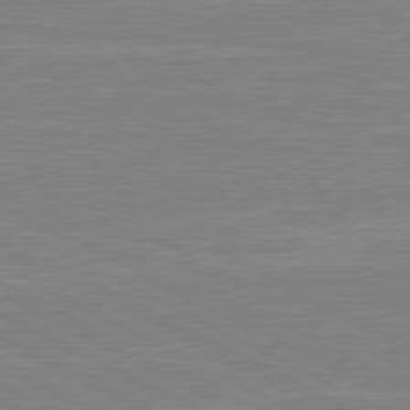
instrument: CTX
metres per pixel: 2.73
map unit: lApd
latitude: 80.7246
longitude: 170.2362
